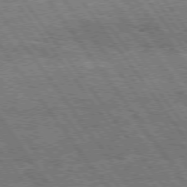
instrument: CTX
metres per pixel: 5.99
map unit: Hpe
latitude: 74.8191
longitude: -151.3481
